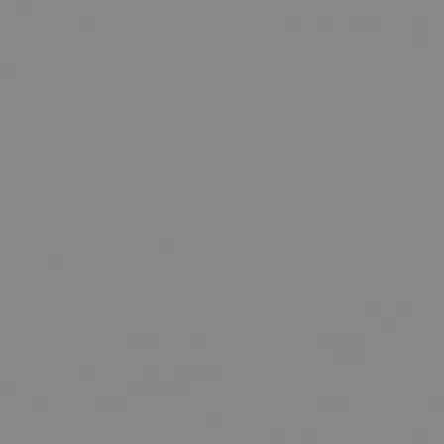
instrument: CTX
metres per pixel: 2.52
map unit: Hpe
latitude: 74.1389
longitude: -128.2333
